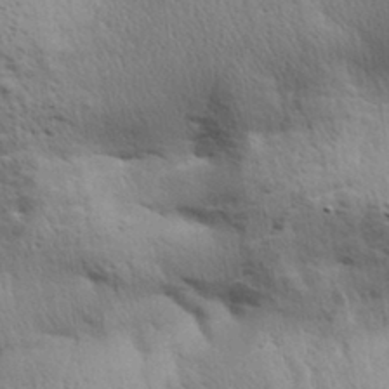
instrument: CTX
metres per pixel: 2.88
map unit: Aa
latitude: 33.0458
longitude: -140.9135
